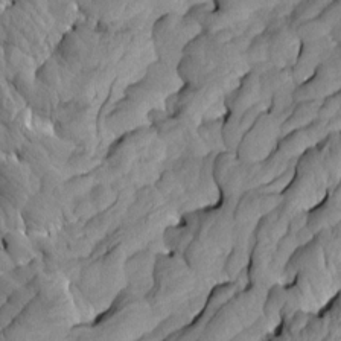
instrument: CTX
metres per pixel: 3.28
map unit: Aa
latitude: 7.1025
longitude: -128.9325
